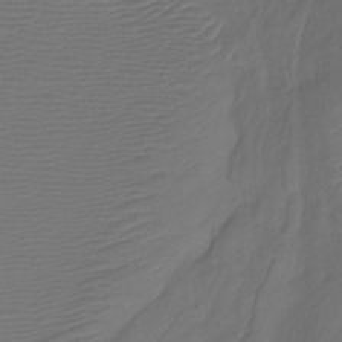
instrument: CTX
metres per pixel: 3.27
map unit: Htu
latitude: -12.8408
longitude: -69.8017
